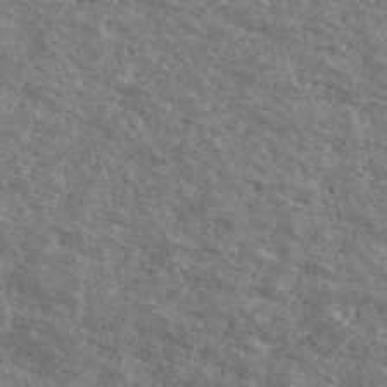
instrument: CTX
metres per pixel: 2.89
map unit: Ave
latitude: 40.7624
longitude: -108.5167
